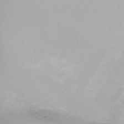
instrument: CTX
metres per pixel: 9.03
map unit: Ht
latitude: -6.1983
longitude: -30.2523
